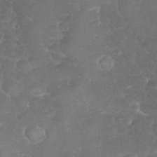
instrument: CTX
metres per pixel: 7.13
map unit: eHh
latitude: 32.1200
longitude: -63.7072
